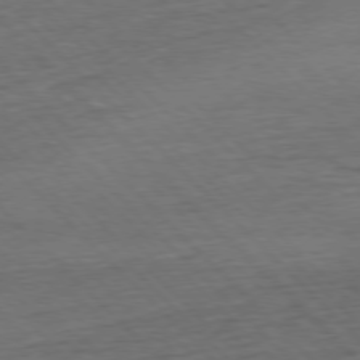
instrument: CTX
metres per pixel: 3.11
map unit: Hpe
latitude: -77.5966
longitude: 14.8408
